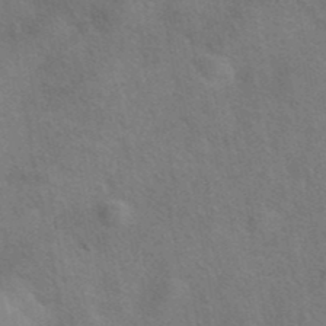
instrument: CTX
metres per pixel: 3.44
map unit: eAb
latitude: 41.6882
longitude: 105.4832
